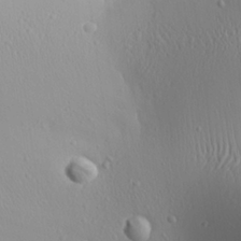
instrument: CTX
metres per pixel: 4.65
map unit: Aa
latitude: 24.3845
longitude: -135.8016
